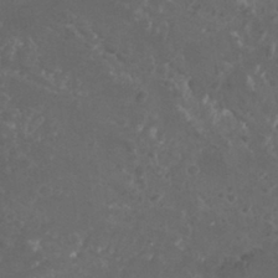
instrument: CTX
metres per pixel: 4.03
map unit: Nhu
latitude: 29.9339
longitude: -51.3292
